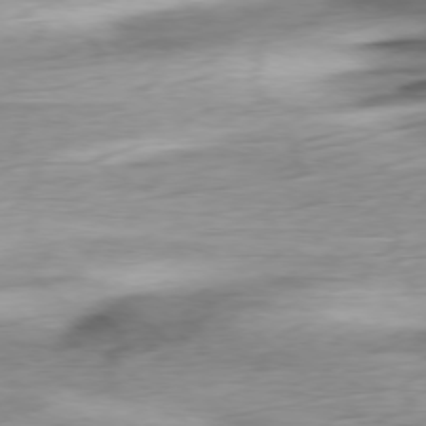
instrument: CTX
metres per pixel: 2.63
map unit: Ap
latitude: -78.2550
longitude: -71.7827
